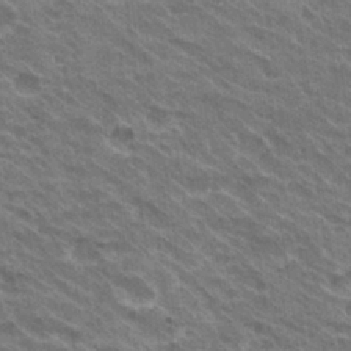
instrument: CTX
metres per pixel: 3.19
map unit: Hto
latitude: 30.7247
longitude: -43.0647
